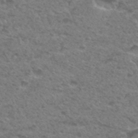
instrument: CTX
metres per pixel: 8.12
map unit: Hto
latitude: 33.0836
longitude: -49.0836
